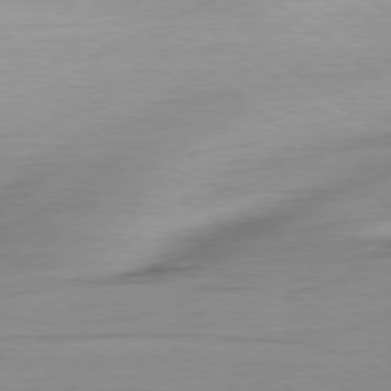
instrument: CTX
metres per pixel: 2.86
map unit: Ap
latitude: -78.5195
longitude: -77.6505
